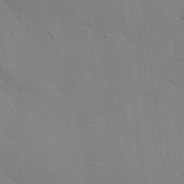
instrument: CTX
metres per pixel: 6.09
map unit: Aa
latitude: 25.6504
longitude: -143.0459
